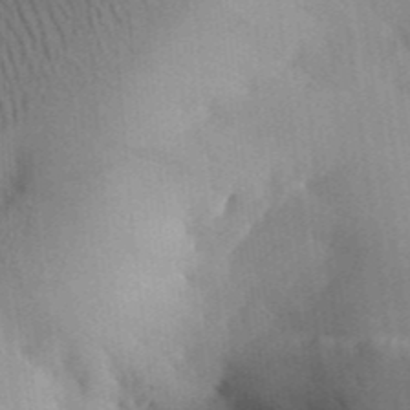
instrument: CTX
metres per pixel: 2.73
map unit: Aa
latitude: 30.0444
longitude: -142.5735
